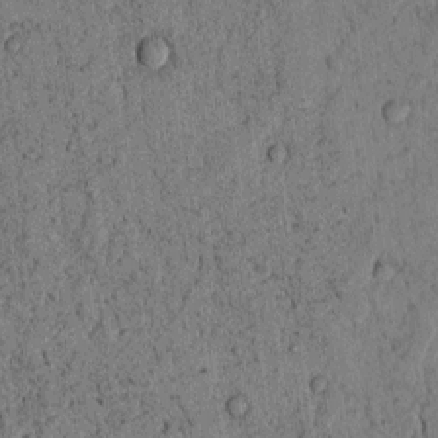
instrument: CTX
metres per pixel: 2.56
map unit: lAvf
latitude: 4.0255
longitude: 158.5762
